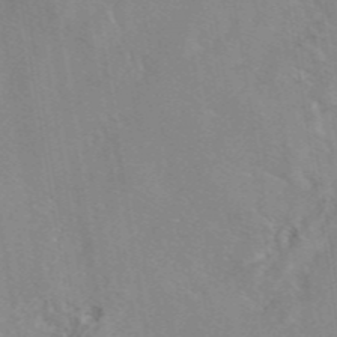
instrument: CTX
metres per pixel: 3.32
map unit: eAb
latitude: 46.1956
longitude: 111.1431
